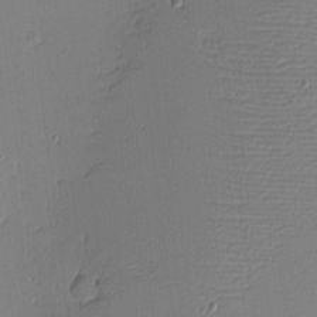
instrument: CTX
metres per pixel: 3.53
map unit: eHh
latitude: -4.5196
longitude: -81.3104
